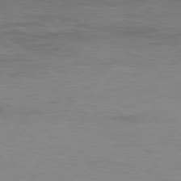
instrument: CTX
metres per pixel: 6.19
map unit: Hpe
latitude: 77.7638
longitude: -123.2726
